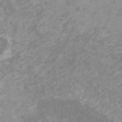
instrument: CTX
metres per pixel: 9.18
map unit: HNhu
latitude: -0.1039
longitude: 5.1053
